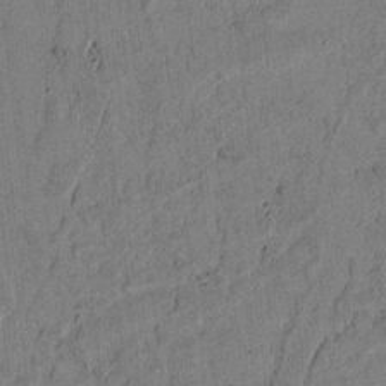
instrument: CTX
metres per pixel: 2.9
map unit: lAvf
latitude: 4.4223
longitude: 168.2928
